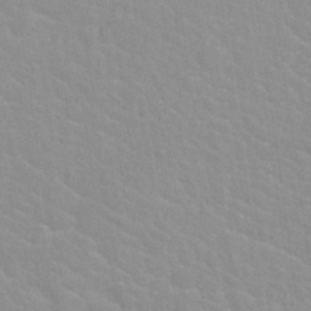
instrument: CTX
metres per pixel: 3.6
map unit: Nhu
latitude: 27.9528
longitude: -52.1956
